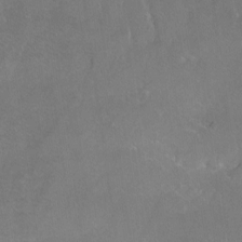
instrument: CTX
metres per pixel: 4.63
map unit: Hto
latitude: -7.5777
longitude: -36.3845
